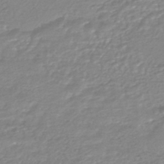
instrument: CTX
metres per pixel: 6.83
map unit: HNhu
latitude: -46.2172
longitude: 98.3684
